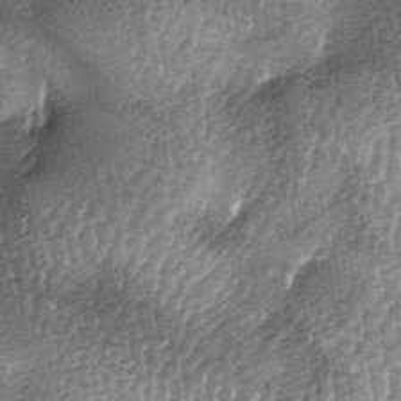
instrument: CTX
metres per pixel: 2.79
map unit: lAa
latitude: -6.0661
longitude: -128.2333
